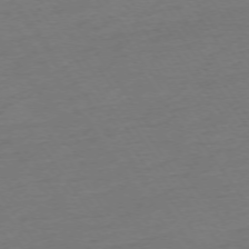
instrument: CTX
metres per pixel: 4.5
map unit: Ap
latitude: -74.1795
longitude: -83.7260
